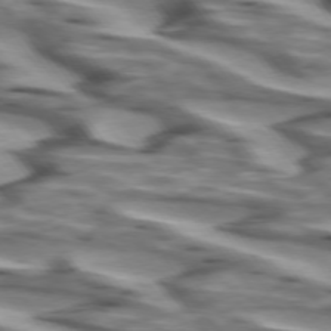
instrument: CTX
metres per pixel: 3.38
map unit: lApd
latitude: 74.3845
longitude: -58.0633
